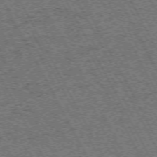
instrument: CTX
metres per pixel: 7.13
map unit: Hpe
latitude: -71.9745
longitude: 10.8219
